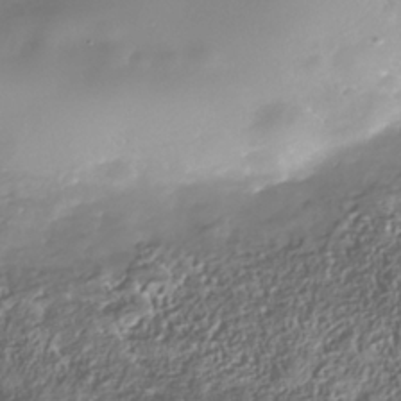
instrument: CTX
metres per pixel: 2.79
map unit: Nhe
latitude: -37.7855
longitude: -113.1781
